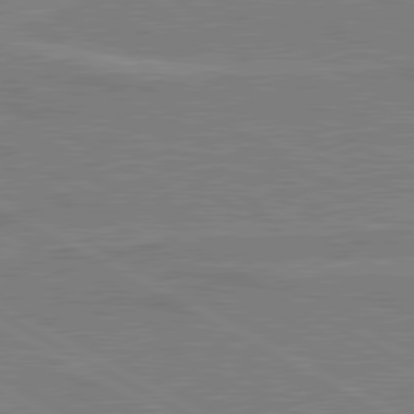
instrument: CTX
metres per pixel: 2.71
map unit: lApd
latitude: 80.5357
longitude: 121.8044
